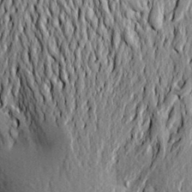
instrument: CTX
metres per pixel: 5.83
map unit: Aa
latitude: 21.7450
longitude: -150.0633
